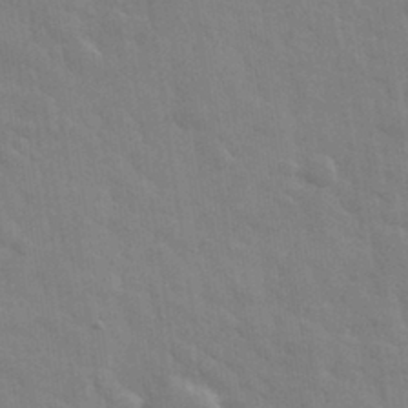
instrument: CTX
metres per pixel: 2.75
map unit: eHh
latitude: 32.4034
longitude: -70.1011
